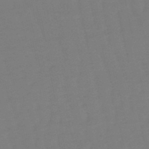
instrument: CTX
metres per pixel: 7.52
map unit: eHb
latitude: -50.3684
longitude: 77.5966
